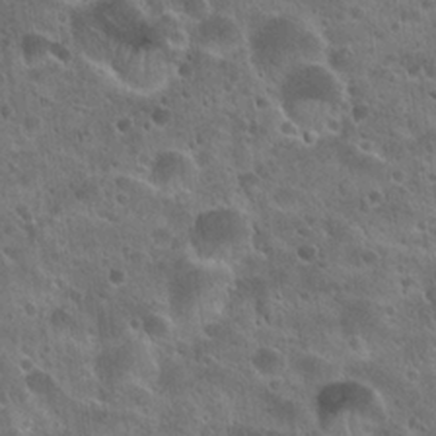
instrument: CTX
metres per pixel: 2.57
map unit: Hto
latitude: 22.3845
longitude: -53.9339
